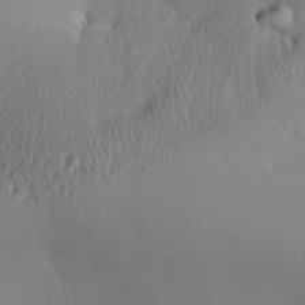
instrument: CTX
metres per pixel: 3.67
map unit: Aa
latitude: 29.2159
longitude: -135.2348
